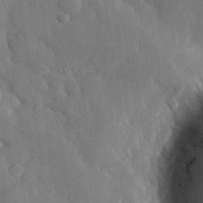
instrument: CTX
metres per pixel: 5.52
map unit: eHh
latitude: 28.8569
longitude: -80.1956
